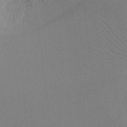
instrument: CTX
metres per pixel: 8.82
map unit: Ht
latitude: -9.2187
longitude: -34.0822
